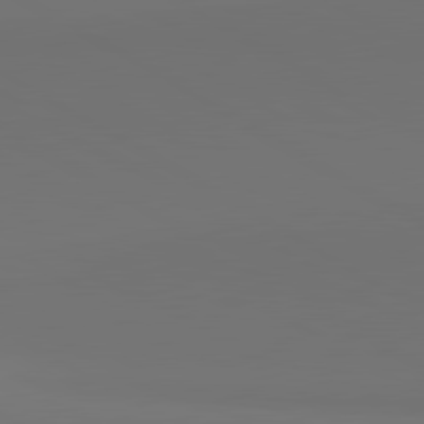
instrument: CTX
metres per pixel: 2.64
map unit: lApd
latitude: 81.3104
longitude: 152.1228
